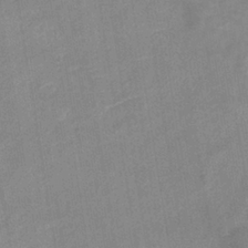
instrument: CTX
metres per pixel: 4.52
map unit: eHb
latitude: -36.4251
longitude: 74.3307
